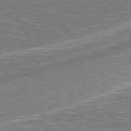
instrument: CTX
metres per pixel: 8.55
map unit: lApd
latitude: 78.8002
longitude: -158.4412
